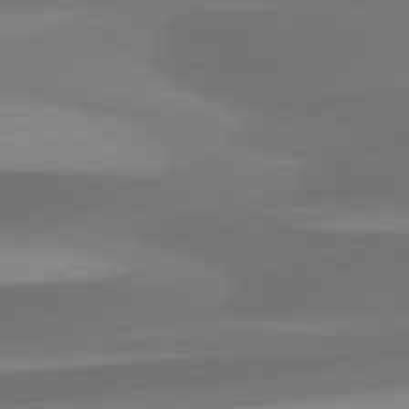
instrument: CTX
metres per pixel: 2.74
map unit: lApd
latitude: 79.7450
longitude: -88.4979
